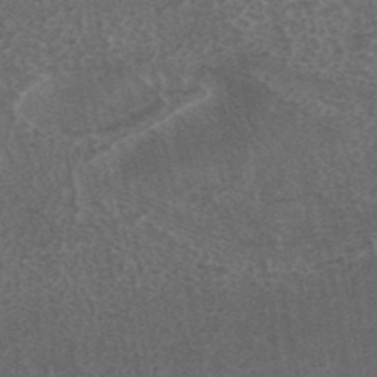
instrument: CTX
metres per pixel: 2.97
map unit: ANa
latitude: 43.3104
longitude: 16.4818
